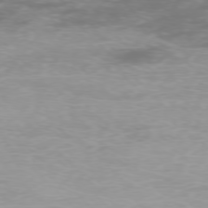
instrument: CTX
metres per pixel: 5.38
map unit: Ap
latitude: -77.3699
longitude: -62.6113
